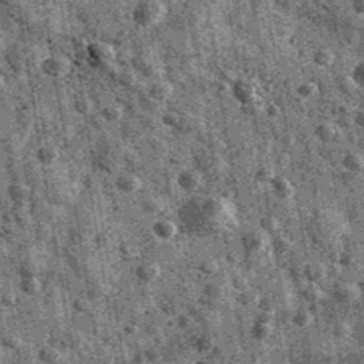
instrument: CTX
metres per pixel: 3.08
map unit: Ave
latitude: 40.5357
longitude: -106.4979
